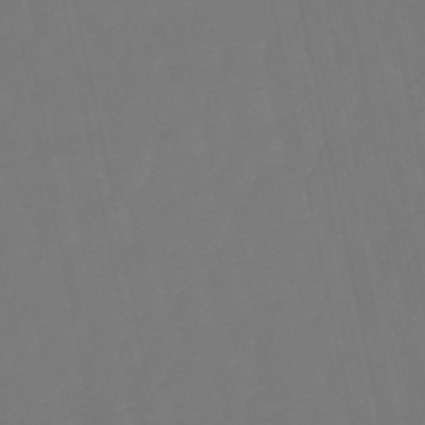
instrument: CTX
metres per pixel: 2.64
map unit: lHb
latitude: -50.0472
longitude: 79.9178
